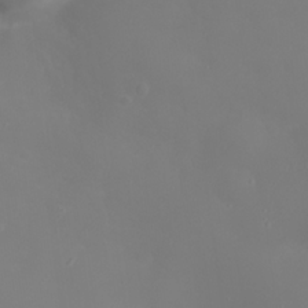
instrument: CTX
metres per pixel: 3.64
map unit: Nhu
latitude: 22.0633
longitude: -64.3467
